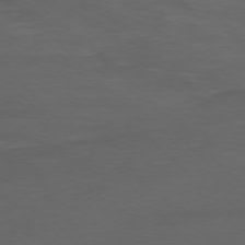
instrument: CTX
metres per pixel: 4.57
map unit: Ap
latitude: -77.4832
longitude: -70.9891
